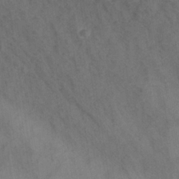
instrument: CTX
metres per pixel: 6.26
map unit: lHb
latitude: -33.5588
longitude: 71.8989
